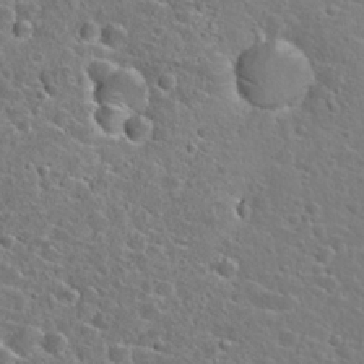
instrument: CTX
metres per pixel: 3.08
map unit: Hto
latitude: 24.5923
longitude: -46.6491
